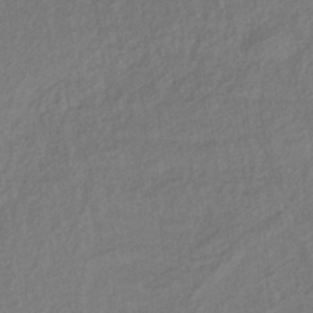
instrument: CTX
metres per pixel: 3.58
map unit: lHb
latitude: -37.5777
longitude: 68.9163
